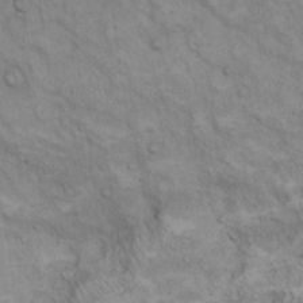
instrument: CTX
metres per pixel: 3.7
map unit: Hto
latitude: 14.8191
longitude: -60.7813
